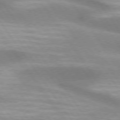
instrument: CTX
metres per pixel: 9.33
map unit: lApd
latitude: 74.9325
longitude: -63.8206
